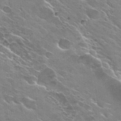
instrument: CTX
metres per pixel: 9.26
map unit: Hto
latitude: 29.6505
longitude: -43.4049
